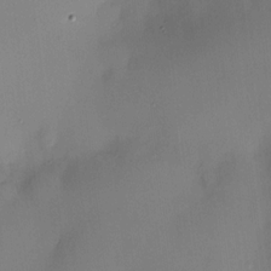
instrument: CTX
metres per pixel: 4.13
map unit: HNhu
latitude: 10.7624
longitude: 9.6722
